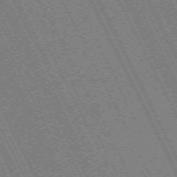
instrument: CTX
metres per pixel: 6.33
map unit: Hpe
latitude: -71.3321
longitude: 9.2943
